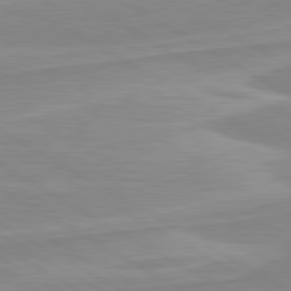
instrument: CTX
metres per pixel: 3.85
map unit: lApd
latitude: 80.4223
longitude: 171.7856
